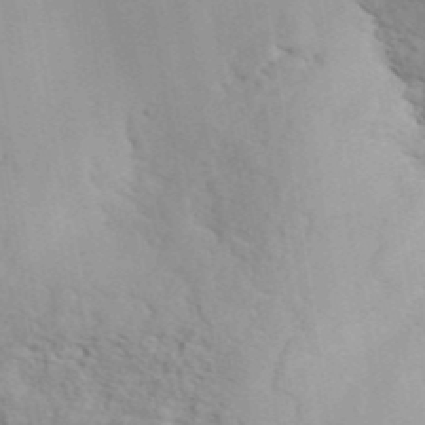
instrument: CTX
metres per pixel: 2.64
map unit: ANa
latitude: 41.8583
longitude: 53.8233
